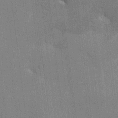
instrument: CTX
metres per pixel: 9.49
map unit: HNhu
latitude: 7.4615
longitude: -5.4993
